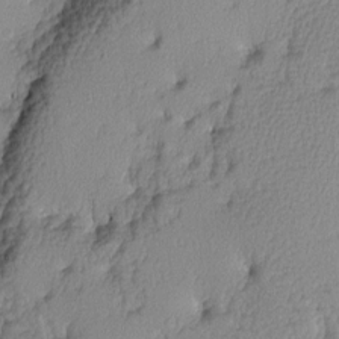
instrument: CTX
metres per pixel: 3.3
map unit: Aa
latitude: 8.3278
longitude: -133.5560
